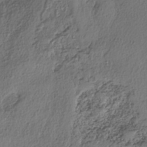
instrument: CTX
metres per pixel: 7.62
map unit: eHh
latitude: -41.6344
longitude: 123.1054
